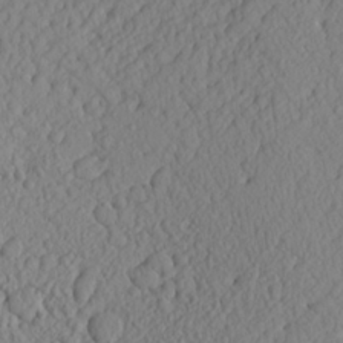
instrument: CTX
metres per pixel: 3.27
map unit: Aa
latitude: 22.6490
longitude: -144.0822
